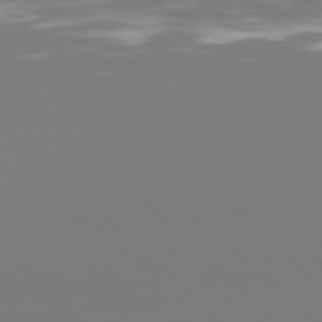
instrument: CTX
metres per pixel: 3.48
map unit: Hpe
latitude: 77.1970
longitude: -171.6316
